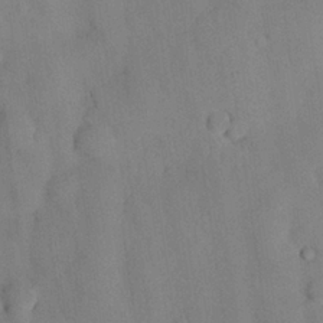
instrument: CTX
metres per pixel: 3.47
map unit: Nhu
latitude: 26.2334
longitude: -72.9892
